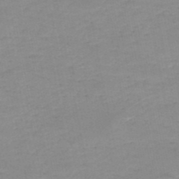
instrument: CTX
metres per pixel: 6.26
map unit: HNb
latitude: -49.9178
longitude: -41.0080
